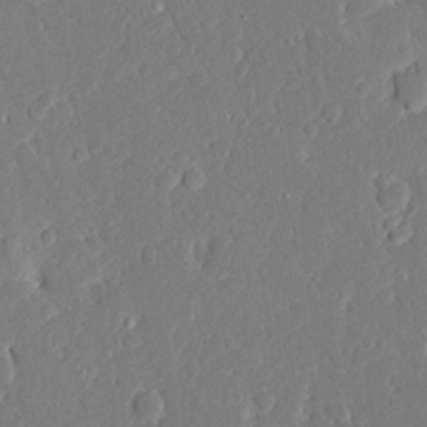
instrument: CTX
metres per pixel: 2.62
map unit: Ave
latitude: 16.1200
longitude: -140.3467
